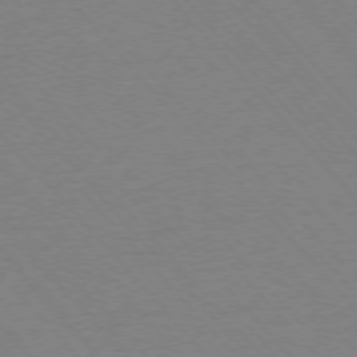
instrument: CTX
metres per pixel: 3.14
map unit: Ap
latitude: -76.6330
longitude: -86.7624
